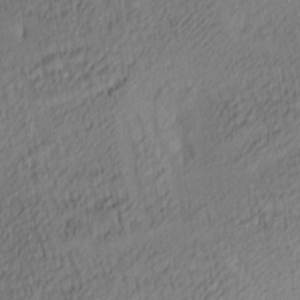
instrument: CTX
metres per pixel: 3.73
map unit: lAa
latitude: 3.5938
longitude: -115.6882
